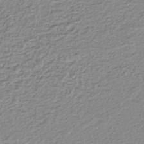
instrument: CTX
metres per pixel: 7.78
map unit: lHb
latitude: -42.8408
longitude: 72.5385
